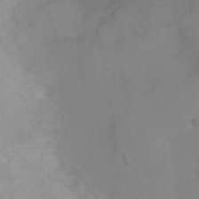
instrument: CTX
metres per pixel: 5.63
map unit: Ht
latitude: 3.2159
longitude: -28.8002
